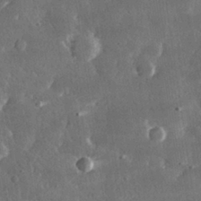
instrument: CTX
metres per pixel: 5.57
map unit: lHvf
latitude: 31.7639
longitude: -91.9528
